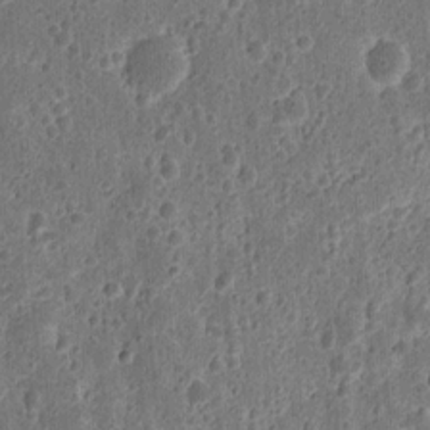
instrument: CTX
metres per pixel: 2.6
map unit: Ht
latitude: 13.4616
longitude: -74.2334
